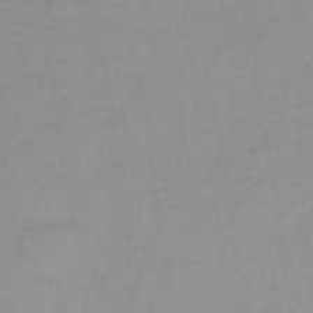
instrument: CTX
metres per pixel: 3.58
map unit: lHb
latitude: -36.8408
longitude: 70.6708
